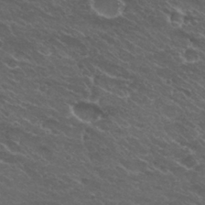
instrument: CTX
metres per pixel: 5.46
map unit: Hto
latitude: 29.6694
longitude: -47.8962
